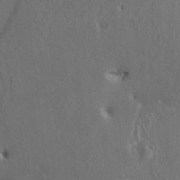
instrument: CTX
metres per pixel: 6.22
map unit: HNhu
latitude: 4.1011
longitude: 6.5951
